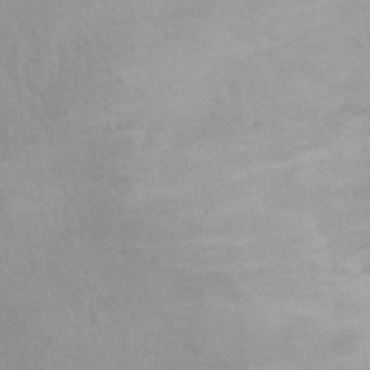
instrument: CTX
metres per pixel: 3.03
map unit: Hto
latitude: 9.8772
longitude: -35.2348
